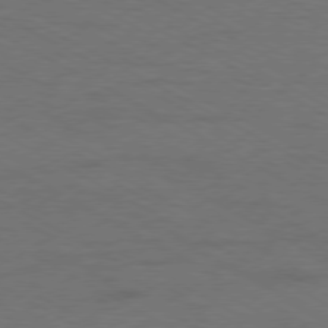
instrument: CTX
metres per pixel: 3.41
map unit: Ap
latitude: -77.6155
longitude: -75.2726
